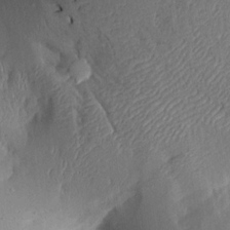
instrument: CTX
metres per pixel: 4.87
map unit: Aa
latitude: 15.6316
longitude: -148.3656
